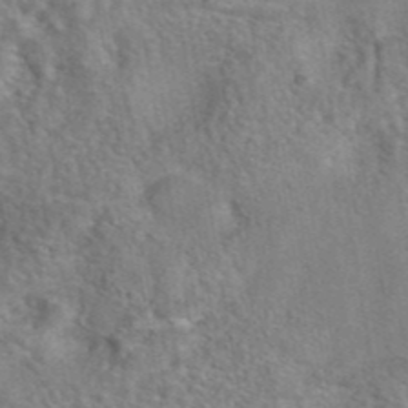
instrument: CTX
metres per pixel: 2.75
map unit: eAb
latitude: 42.5168
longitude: 104.5007
